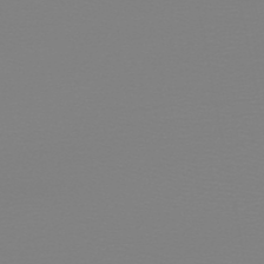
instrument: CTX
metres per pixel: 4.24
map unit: HNb
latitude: -45.5210
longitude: 56.0661
